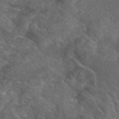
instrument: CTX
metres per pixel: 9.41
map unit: eAb
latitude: 46.2712
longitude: 114.4818
